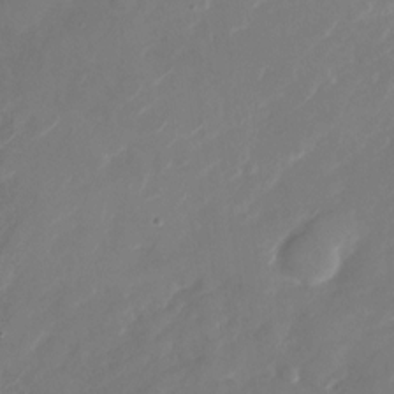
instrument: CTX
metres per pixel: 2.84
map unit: Nhu
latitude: -29.1620
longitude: -71.9150
